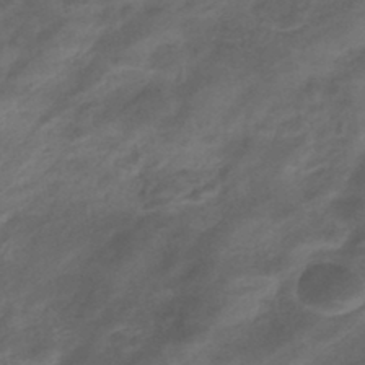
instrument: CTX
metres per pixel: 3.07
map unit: eHb
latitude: -43.5966
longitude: 85.5588
